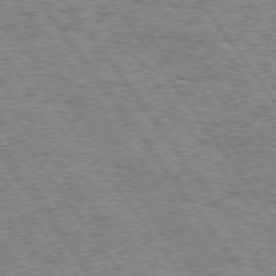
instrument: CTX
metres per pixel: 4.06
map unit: Hpe
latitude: 74.2523
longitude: -139.3104
